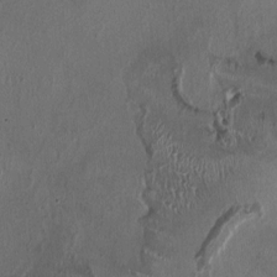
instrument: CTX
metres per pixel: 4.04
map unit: HNhu
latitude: 1.7449
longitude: -4.2900
